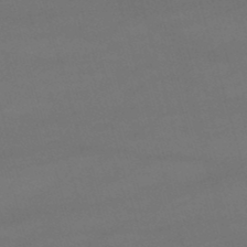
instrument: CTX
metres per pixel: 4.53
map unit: lHb
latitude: -47.5966
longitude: 63.4265
